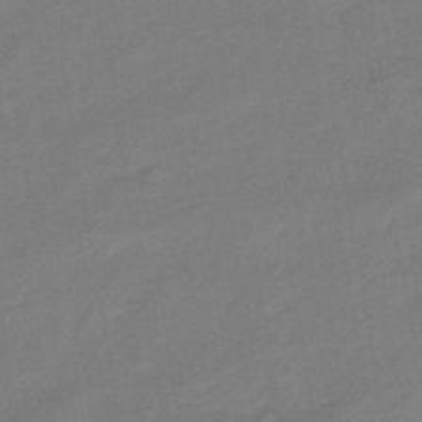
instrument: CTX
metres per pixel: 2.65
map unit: eHb
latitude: -42.7463
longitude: 83.0675
